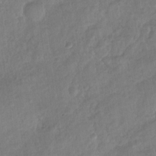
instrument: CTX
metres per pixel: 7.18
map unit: Nhu
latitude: -30.2550
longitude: -62.4601
